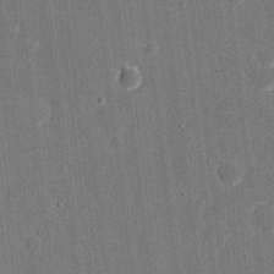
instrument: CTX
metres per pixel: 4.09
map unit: eHh
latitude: 6.9325
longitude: -67.6882
